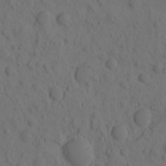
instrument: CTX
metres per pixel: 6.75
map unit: eHh
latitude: -0.8030
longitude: 16.1228
